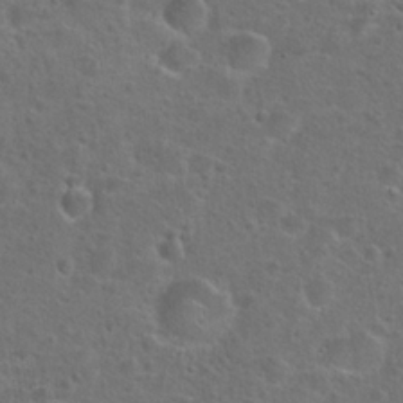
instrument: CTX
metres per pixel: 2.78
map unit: Hto
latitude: 23.7261
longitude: -46.8569
